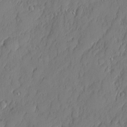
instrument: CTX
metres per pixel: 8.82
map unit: eHh
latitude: 5.1970
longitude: -76.3278
